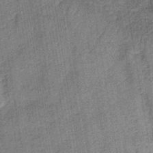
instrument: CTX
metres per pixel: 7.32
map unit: lHb
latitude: -38.5763
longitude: 60.5007
